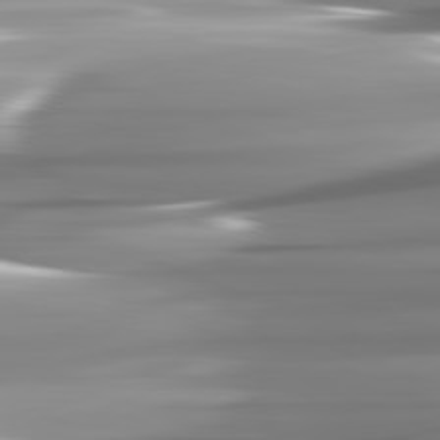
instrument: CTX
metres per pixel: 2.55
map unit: lApd
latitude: 82.1577
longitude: -143.1025
